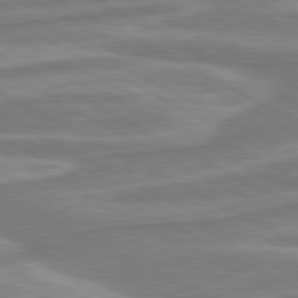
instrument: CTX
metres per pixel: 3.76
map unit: lApd
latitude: 80.6490
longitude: -174.0444
